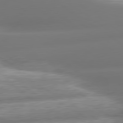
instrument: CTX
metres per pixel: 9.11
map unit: lApd
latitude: 80.6301
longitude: -164.9892
